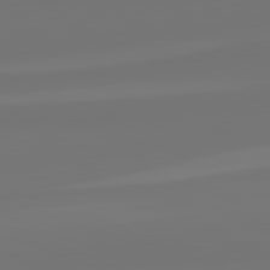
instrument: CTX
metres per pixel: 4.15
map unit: lApd
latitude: 82.5734
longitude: 154.8975
